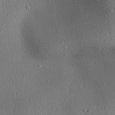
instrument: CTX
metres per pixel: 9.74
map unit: Aa
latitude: 31.2915
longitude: -145.3293
